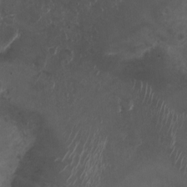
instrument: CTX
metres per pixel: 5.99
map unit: Nhu
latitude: 3.9528
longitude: -15.6505
